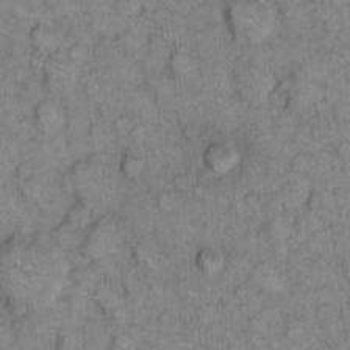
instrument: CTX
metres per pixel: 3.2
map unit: eHh
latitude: 9.0081
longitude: -63.4427
